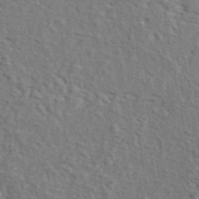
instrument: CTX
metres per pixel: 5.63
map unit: eAb
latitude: 43.9150
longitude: 113.0298
